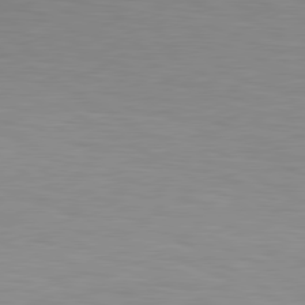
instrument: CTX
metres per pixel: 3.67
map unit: lApd
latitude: 80.1578
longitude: 132.3496
